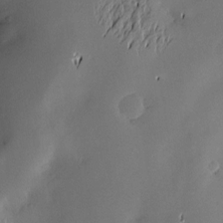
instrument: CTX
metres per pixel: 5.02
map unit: Hve
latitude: -10.0283
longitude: 174.5951
